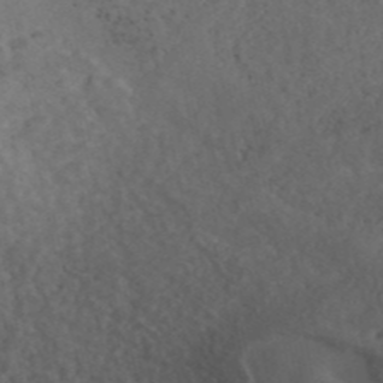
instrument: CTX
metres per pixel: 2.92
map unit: ANa
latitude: 42.8758
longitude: 29.6344
